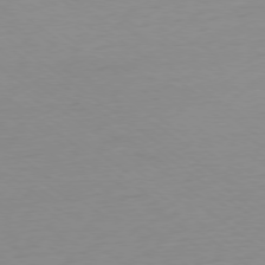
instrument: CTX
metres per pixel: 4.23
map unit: Ap
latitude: -78.6707
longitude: -65.6883
